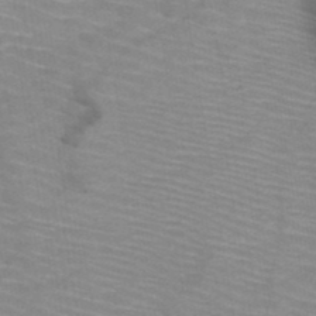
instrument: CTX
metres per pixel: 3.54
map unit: HNb
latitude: -47.1998
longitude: -45.0647
